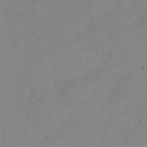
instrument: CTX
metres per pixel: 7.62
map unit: Nve
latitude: -18.0472
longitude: 108.7652
